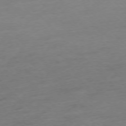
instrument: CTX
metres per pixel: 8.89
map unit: Ap
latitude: -76.8786
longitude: -62.8569
